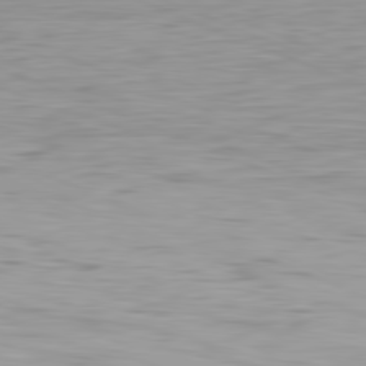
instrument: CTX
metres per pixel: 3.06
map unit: Ap
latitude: -81.8989
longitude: -75.3482
